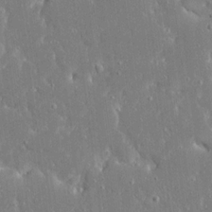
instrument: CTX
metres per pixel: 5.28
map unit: Ave
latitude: 17.1025
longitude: -140.6490
